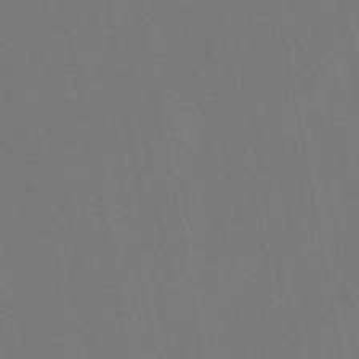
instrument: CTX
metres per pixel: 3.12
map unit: lHb
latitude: -47.8044
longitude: 71.8422
